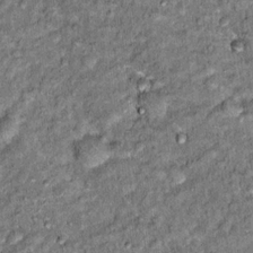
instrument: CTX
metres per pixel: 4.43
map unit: Hto
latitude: 15.0837
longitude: -35.6505
